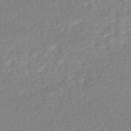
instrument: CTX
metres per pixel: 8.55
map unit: HNhu
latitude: -48.3118
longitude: 103.8233
